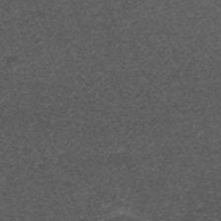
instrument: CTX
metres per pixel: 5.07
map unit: ANa
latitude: 42.4979
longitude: 28.2362
